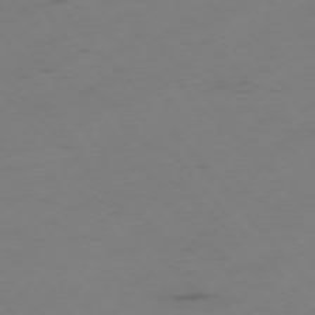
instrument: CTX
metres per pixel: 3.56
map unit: Hpe
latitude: -76.0472
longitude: -9.8583
